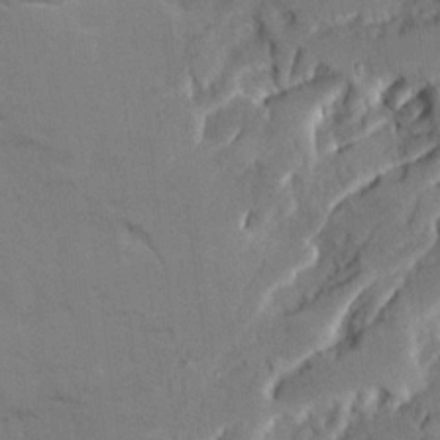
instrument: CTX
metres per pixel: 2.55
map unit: Ave
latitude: 23.0080
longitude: -130.1956
